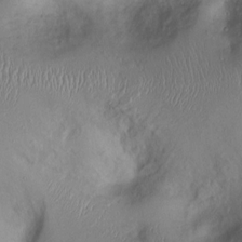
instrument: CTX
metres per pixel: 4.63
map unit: Ht
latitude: 0.3845
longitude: -13.8395
